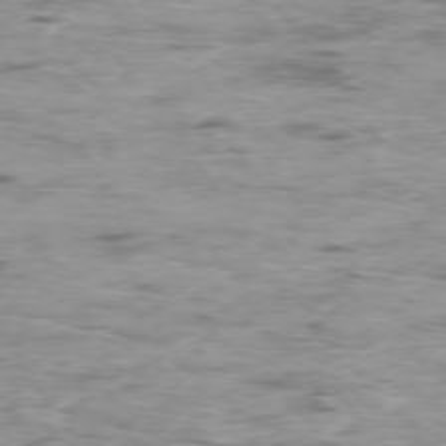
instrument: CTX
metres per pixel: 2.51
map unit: Ap
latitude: -76.5763
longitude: -69.3671
